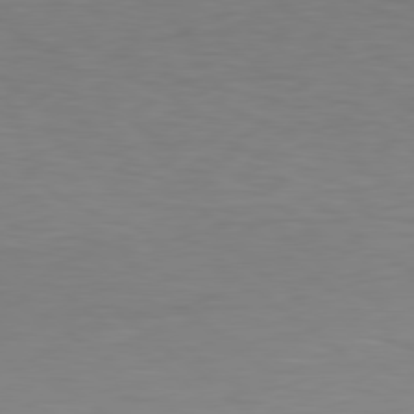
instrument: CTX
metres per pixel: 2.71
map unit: Hpe
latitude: 78.5924
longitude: -149.6127
